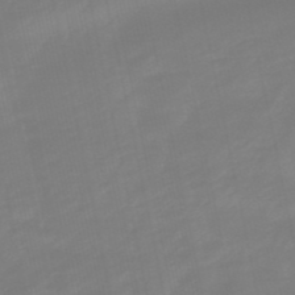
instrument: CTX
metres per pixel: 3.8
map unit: lHb
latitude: -49.8989
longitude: 80.0661
